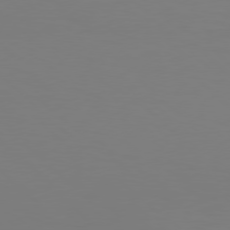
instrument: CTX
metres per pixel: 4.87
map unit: Hpe
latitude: 77.2159
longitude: -132.9514
